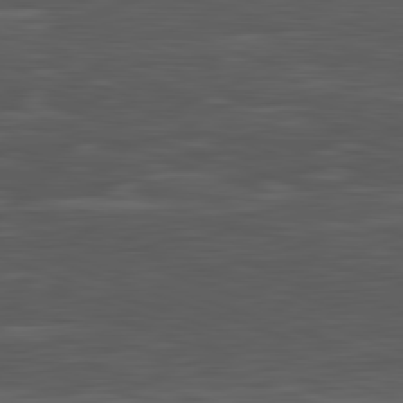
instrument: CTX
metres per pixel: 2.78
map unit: Hpe
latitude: -82.6896
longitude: 12.3495
